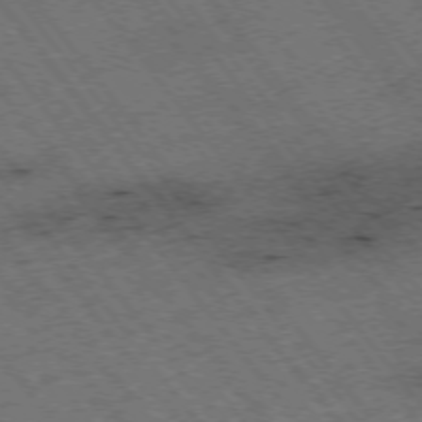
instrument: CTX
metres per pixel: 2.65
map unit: Hpe
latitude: -75.4455
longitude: 4.5007
